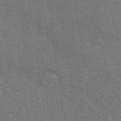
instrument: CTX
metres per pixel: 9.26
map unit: lHb
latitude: -40.9164
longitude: 75.5588
